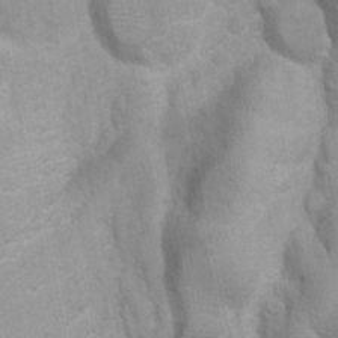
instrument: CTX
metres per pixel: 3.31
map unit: Ave
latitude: -11.0109
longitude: -120.8002
